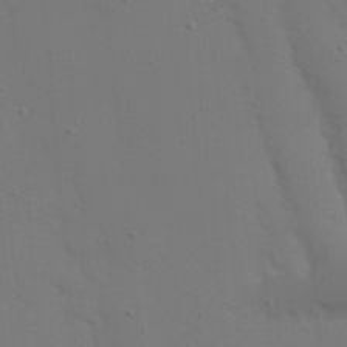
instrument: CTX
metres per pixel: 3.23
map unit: Nhu
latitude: 19.4237
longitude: -73.4049
